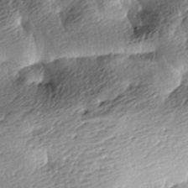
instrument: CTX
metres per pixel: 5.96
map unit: lAa
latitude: -9.1809
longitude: -126.4223
